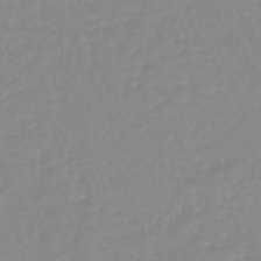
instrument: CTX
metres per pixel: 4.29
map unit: eHb
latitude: -44.9164
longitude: 80.9920
